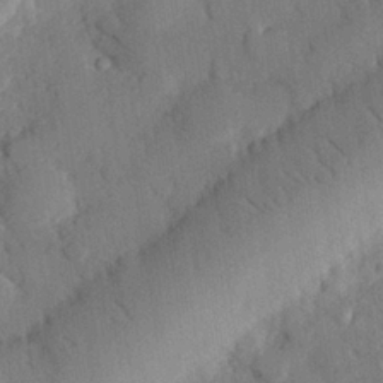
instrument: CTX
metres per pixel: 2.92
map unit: eHh
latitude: 27.6505
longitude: -80.5546
